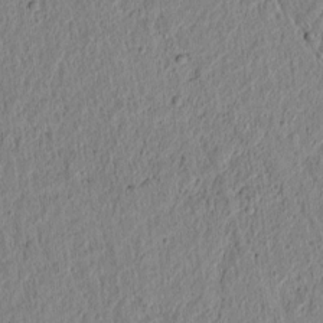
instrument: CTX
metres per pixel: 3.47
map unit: lAvf
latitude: 5.9717
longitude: 166.4062
